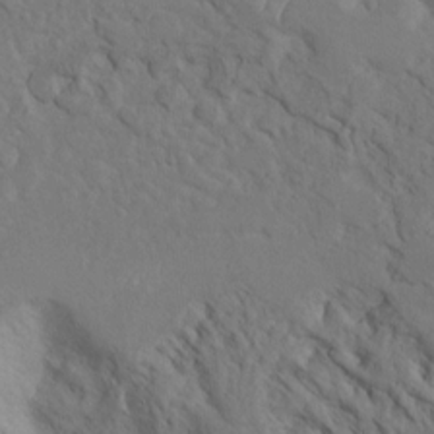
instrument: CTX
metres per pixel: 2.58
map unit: Ht
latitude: 5.4426
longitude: -29.5182
